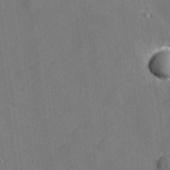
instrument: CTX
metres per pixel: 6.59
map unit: lHvf
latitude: 25.8016
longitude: 142.7463
